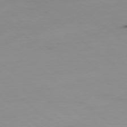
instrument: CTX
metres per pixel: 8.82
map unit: Hpe
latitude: -78.7463
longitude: 15.5022
